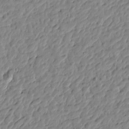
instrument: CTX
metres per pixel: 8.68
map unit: Htu
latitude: -1.1809
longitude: -178.4601
